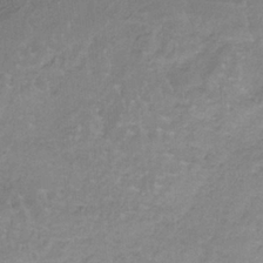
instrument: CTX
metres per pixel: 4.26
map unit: HNb
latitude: -34.4818
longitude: 58.8407
